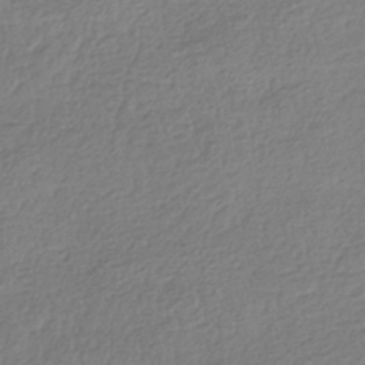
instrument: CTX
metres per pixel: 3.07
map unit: HNhu
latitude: -42.3495
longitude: 97.7856
